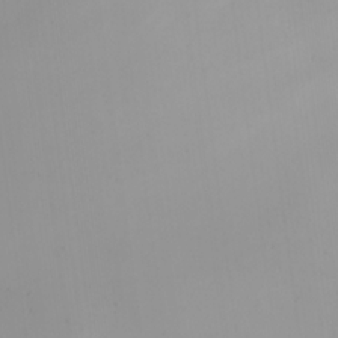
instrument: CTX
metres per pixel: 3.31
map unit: Ave
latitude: 21.0081
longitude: -138.1956
